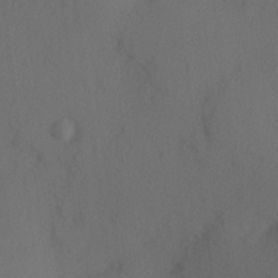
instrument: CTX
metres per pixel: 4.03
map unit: Hve
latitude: 13.6316
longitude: -90.0255
